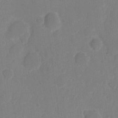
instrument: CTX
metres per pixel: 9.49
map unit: eHh
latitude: 5.6505
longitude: -66.3278
